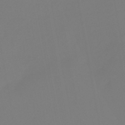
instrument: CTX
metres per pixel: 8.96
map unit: HNb
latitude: -46.1417
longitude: 56.5762
